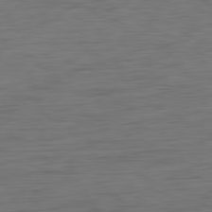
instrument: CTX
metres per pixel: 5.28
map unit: Ap
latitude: -80.9920
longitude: -60.8380
